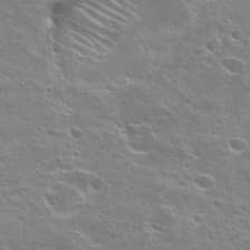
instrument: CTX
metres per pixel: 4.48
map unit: Hto
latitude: 25.1403
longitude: -44.6490
